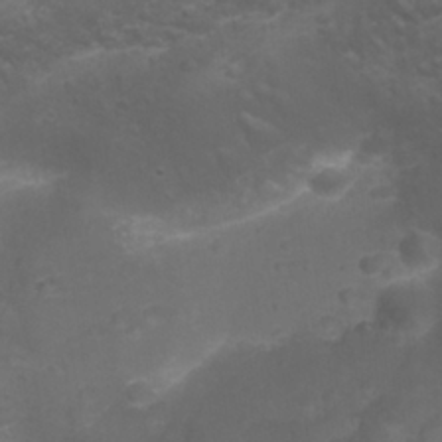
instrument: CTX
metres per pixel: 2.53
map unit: Nhu
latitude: 28.1200
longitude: -55.8961
